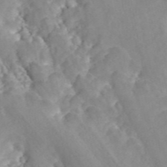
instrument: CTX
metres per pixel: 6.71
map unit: ANa
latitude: 46.3468
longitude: 49.7856
